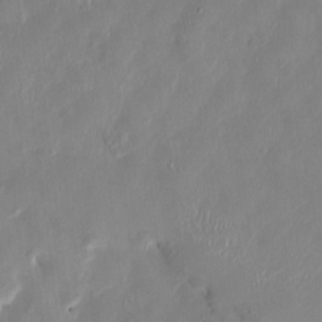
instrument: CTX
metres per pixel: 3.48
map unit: HNhu
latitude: 0.8380
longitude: -4.9136
